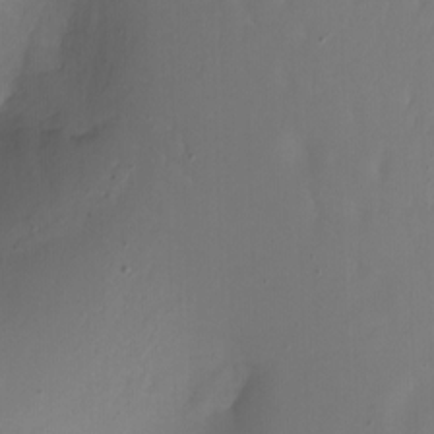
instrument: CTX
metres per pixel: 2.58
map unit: Aa
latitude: -7.4265
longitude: -77.8772
